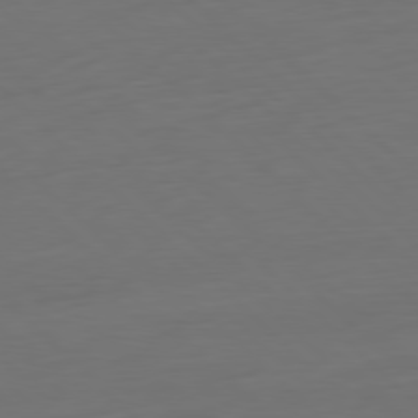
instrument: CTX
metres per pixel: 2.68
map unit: Ap
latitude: -79.7666
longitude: -55.1214
